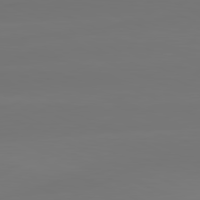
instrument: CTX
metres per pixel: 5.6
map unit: lApd
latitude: 81.6505
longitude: -134.3845
